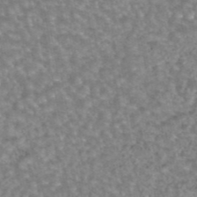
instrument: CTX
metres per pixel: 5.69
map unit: eAb
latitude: 44.6868
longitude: 106.0283
